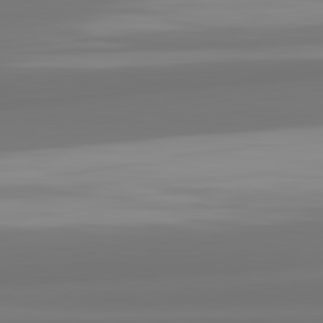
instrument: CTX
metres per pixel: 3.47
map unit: lApd
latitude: 82.2144
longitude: 174.8407
